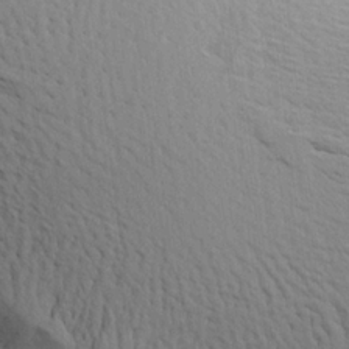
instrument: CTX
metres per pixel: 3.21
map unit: Aa
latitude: 21.4238
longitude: -149.1970
